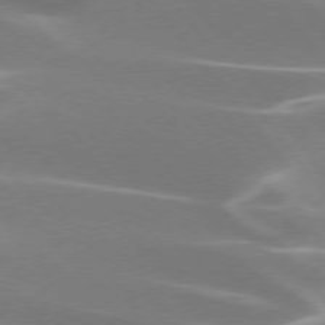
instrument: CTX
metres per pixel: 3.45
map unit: lApd
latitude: 75.5560
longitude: -62.2145
